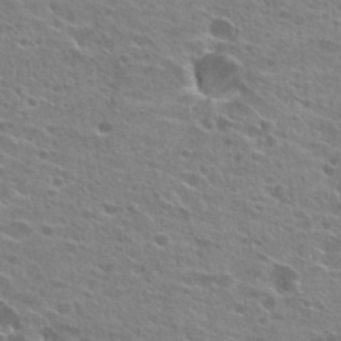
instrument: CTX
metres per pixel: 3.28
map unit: Hto
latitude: 24.1199
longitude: -42.6491
